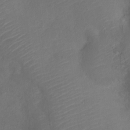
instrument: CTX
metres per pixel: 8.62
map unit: Nve
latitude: -17.9556
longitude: 106.8408
